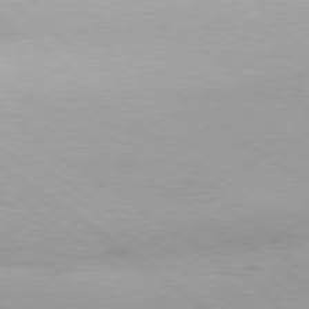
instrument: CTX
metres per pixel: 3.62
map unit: Hpe
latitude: -79.1998
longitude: 9.4265
